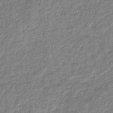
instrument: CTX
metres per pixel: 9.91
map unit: eHb
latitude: -38.1795
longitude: 81.1809
